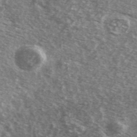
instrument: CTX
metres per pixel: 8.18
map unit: Ave
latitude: 39.3859
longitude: -109.1592
